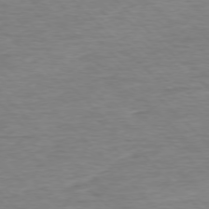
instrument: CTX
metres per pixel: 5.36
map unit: Ap
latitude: -77.0486
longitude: -94.6302
